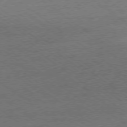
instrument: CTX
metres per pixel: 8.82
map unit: Ap
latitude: -78.7463
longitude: -82.9135
